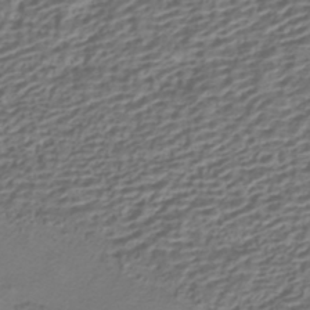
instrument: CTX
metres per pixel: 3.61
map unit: HNhu
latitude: -42.1605
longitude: 106.9920
